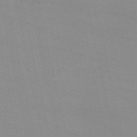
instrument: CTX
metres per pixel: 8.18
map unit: lHb
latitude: -45.7667
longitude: 70.2740
